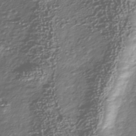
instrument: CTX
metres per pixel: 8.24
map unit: Nhu
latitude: -39.7667
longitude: -81.8394
